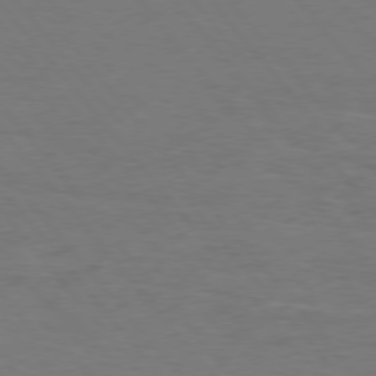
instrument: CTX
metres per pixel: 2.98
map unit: Hpe
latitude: 75.8017
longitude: -144.8191
